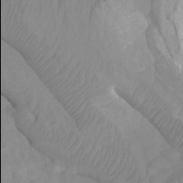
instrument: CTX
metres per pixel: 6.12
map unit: Ht
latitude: -1.4644
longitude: -17.9906
